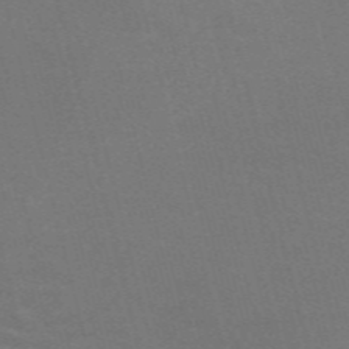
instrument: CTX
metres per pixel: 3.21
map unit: Nve
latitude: -58.8974
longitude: 63.7288
